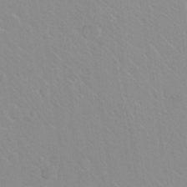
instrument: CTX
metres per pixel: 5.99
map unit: Hto
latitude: 20.1200
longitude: -33.9717
